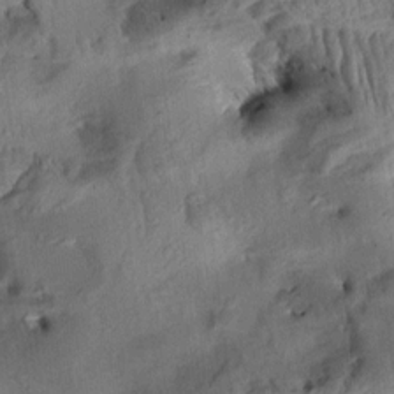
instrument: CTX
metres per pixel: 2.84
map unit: Aa
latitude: 10.5357
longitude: -142.9514
